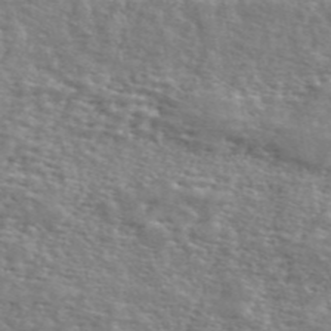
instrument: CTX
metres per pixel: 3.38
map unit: ANa
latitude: 48.8380
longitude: -76.4223
